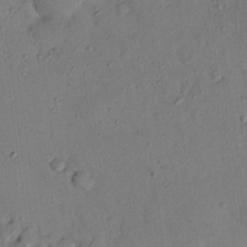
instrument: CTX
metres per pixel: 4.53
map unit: Nhu
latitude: 24.8946
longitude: -73.8017
